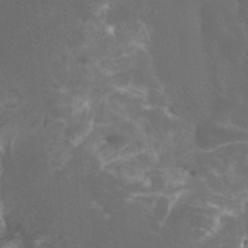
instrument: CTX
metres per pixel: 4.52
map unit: Htu
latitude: -7.1809
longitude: -49.2159
